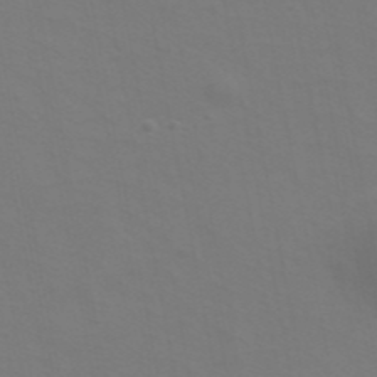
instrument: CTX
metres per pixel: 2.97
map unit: ANa
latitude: 44.2522
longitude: 27.4832
